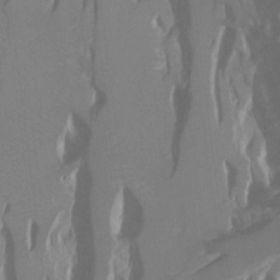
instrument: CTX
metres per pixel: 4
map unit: Ht
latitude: -7.5210
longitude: -28.1767
